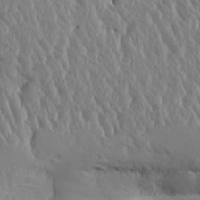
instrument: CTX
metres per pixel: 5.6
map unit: Aa
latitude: 31.7072
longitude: -143.2915
